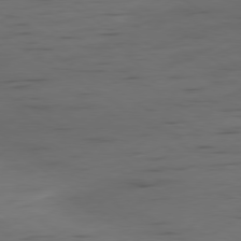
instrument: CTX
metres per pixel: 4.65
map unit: Ap
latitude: -80.0094
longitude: -61.6694
